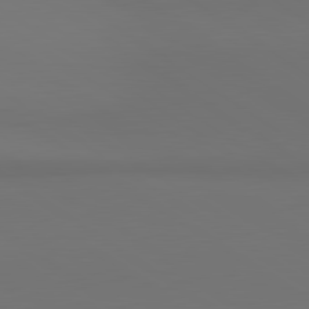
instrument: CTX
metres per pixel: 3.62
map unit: lApd
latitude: 81.1592
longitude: 152.9919
